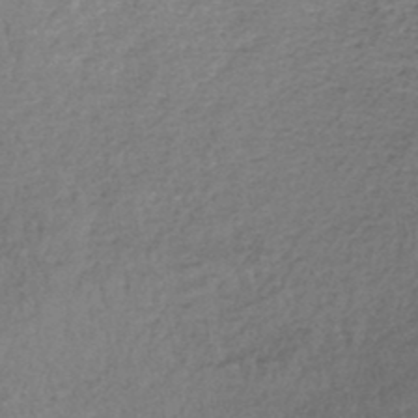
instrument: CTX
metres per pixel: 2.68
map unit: lHb
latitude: -45.3321
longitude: 58.4062
